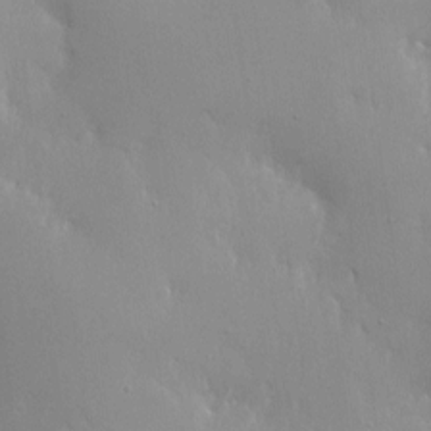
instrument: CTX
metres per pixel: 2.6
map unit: Nhe
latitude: -1.5588
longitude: -59.5371
